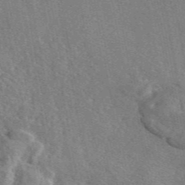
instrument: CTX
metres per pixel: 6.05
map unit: eAb
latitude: 46.3845
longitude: 113.3321
